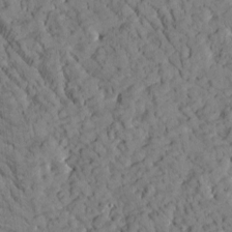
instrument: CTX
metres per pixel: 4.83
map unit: Htu
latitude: -2.6329
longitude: 174.3684
